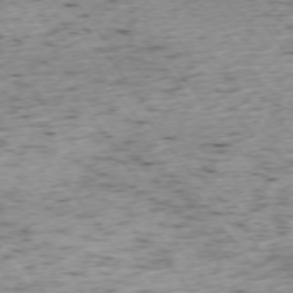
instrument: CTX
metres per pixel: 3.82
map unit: Ap
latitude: -74.1795
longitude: -73.2537
